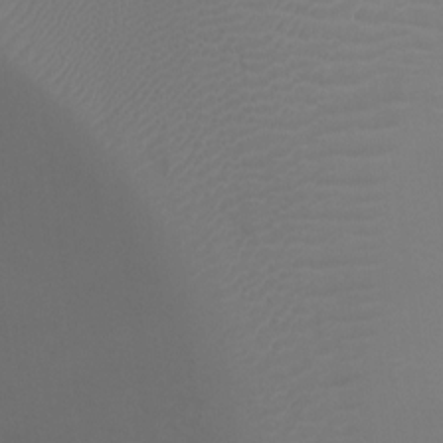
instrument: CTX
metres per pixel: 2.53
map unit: Ht
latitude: -2.3495
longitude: -19.1025
